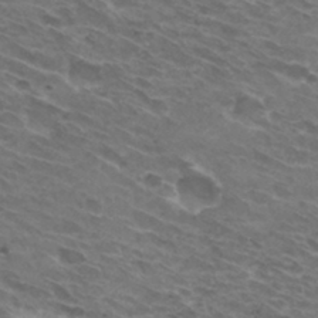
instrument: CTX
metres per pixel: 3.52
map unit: Hto
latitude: 32.1956
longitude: -43.1403
